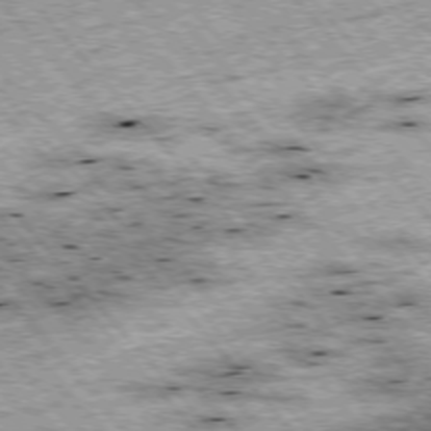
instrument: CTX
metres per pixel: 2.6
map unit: Hpe
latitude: -76.1417
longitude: -21.0081
